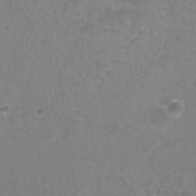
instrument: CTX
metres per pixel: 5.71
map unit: Nhu
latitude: 25.1403
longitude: -54.4790
